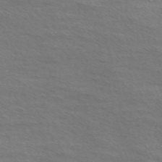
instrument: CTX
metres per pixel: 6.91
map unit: Nve
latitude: -57.0108
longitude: 60.1417
